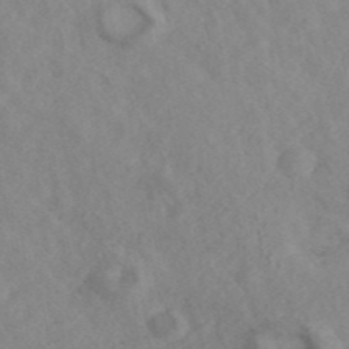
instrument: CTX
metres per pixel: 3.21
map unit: ANa
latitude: 43.0836
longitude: 26.9163
